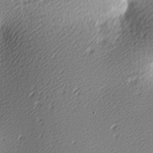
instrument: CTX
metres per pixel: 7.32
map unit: lAa
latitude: -9.9556
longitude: -126.4979
